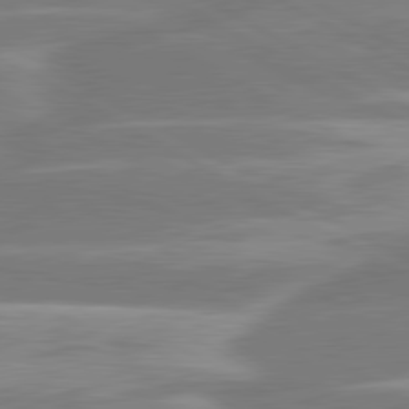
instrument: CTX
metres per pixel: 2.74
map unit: lApd
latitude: 80.8191
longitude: -128.3089
